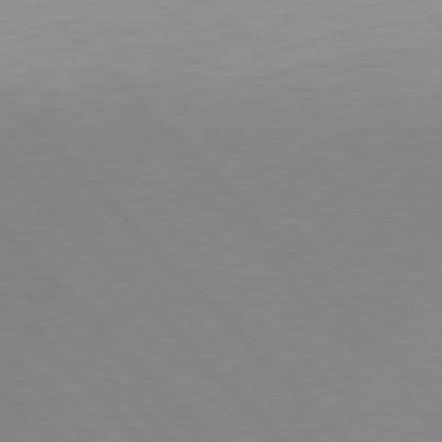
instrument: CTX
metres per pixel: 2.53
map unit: Hpe
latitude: 77.5749
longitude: -163.4238
